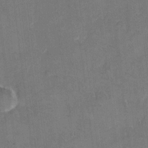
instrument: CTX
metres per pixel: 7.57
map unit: eHh
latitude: 9.9906
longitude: -64.6490
